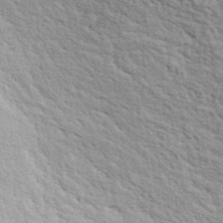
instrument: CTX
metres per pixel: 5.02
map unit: ANa
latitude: 41.1592
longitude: 29.8611
